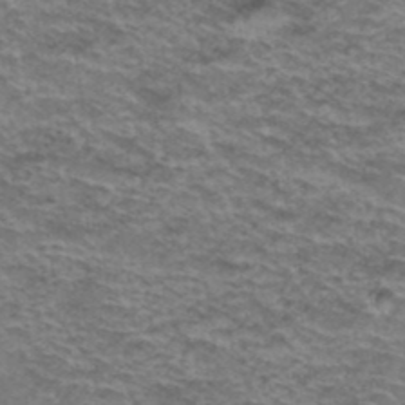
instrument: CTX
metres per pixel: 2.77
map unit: Hto
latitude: 37.9339
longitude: -41.7071
